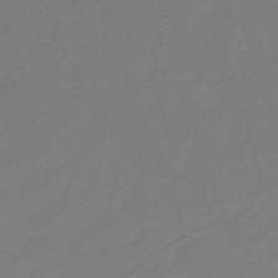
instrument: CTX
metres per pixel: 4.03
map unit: eHh
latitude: -44.2551
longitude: -29.5560
